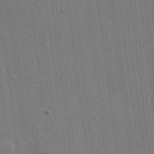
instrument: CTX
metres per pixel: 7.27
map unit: eHh
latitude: 15.7261
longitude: -69.0837
